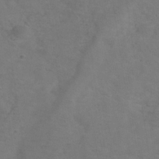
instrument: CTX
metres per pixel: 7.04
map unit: Hve
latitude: -33.6722
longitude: 91.2187
